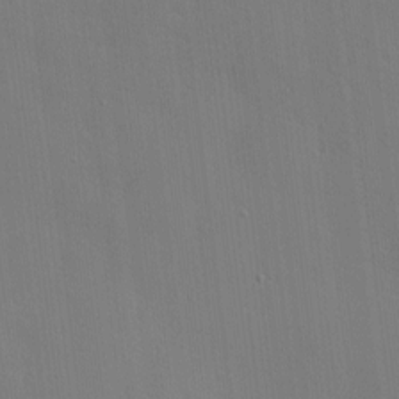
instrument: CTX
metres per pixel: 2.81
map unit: Nve
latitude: -8.6518
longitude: 175.5021
